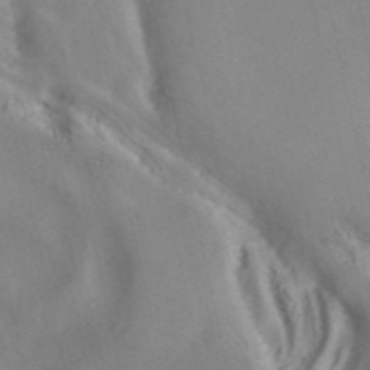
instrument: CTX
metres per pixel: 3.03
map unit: ANa
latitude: 41.4993
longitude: 34.4062
